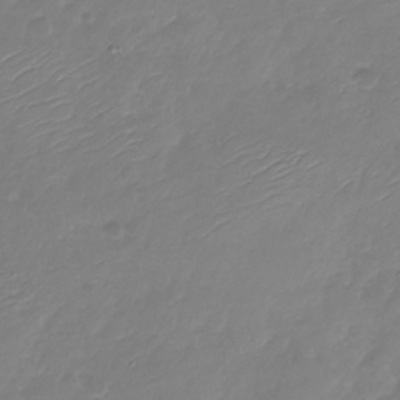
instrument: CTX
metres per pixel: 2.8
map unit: Nhu
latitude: -28.3873
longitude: -60.3656
